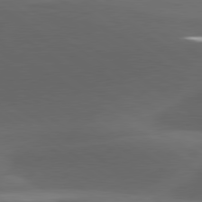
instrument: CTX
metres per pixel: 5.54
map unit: lApd
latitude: 79.3104
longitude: -49.8394
